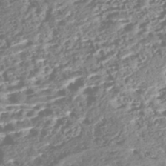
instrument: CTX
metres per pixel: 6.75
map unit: Nhe
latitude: -47.0486
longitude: -172.6490
